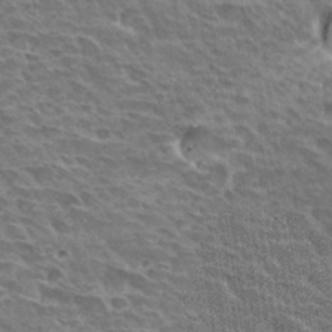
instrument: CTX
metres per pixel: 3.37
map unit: Hto
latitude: 30.6302
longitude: -41.9150
